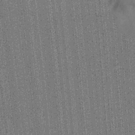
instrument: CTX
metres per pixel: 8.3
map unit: Aa
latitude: 27.9528
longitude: -147.2915
